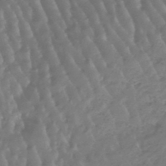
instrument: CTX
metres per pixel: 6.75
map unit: lHb
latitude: -47.5966
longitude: 76.7085
